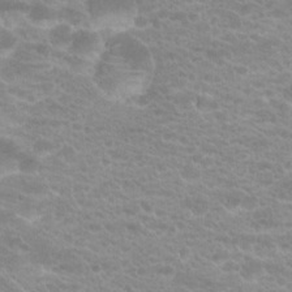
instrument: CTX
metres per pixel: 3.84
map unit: Hto
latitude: 20.6302
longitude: -37.1403
